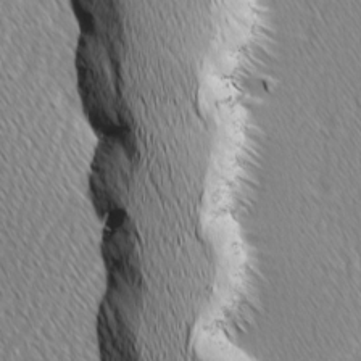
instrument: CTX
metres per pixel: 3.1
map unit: Ave
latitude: -1.3699
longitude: -113.3859
